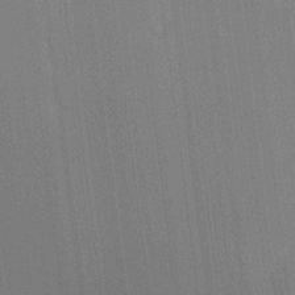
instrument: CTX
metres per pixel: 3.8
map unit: HNhu
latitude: 9.1781
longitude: 15.7856
